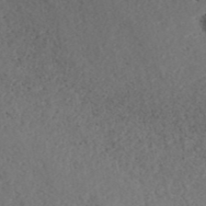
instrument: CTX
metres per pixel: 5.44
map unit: ANa
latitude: 44.0822
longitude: 36.9919
